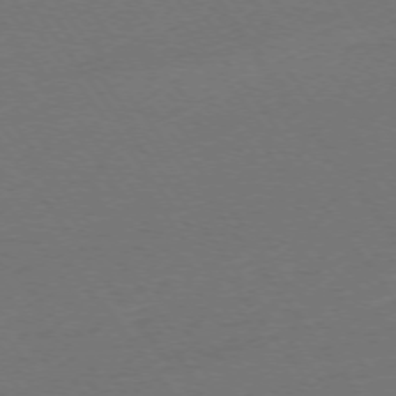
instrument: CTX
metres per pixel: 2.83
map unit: Ap
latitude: -75.2943
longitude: -83.8394
